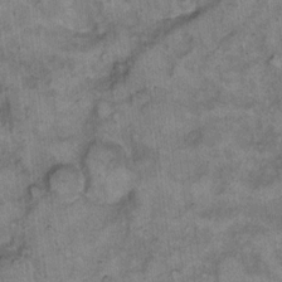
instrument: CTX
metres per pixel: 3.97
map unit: eHh
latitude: 10.5924
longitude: -63.5182
